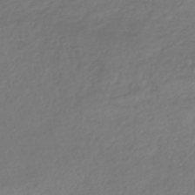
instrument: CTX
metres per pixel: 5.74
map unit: lHb
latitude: -36.1416
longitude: 69.6343
